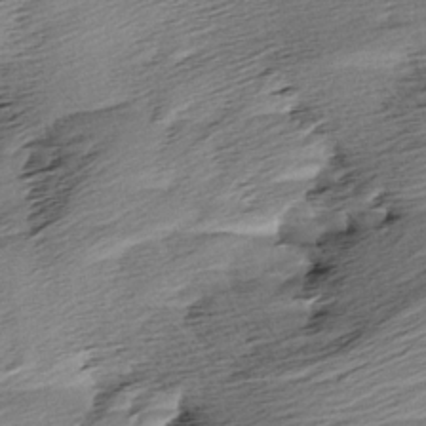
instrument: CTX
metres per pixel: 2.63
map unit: Aa
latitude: 6.0255
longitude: -137.1592
